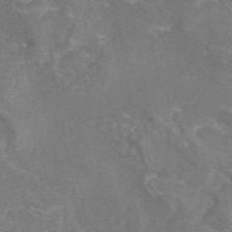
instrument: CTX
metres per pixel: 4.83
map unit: eAb
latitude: 45.2726
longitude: 108.9542
